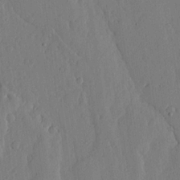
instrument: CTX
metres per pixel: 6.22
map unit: lHvf
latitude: 18.1389
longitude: -114.6301
